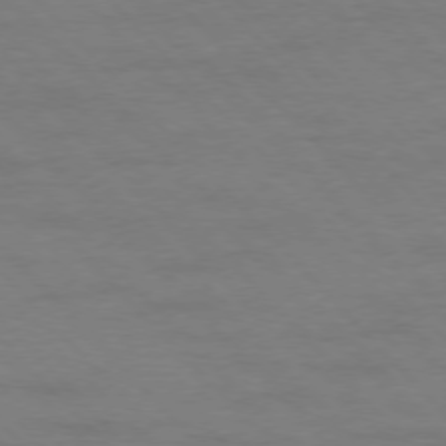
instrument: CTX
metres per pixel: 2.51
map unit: Ap
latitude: -77.3510
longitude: -87.7072
